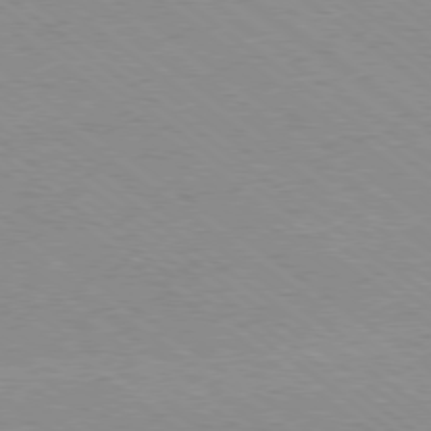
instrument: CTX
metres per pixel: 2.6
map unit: Hpe
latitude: -79.1431
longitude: 8.4440
